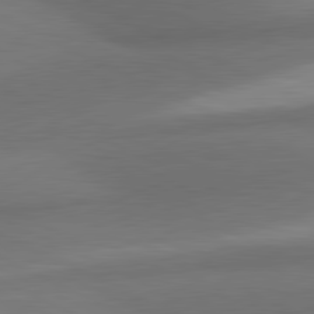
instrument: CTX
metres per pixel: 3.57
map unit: lApd
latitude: 81.1970
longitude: 139.1620
